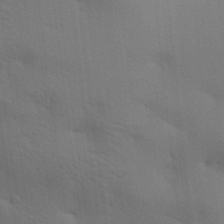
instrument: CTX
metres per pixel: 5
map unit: lAa
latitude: 19.9717
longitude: -139.1214
